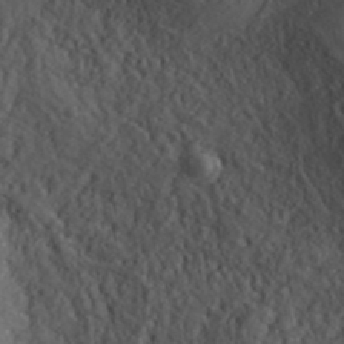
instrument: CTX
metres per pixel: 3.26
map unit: ANa
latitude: 41.6315
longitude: 29.8800
